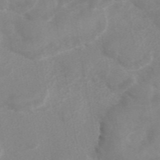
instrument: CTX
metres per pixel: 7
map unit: eAb
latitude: 45.1025
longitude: 126.0661
